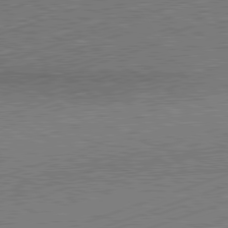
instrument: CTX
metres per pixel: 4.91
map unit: Hpe
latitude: -82.2739
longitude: 19.7856
